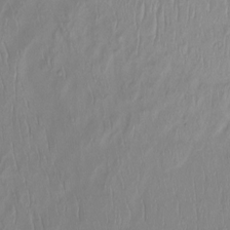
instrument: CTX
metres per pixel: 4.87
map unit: Ht
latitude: -15.1243
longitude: -44.8002
